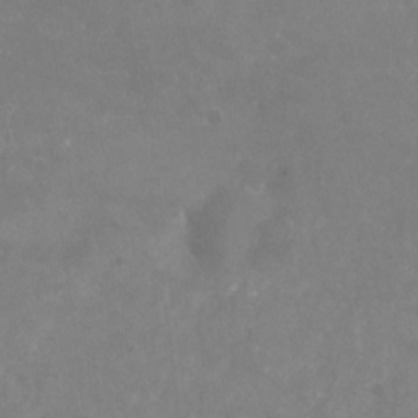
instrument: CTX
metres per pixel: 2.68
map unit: Nhu
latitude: -22.9920
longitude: -57.6127
